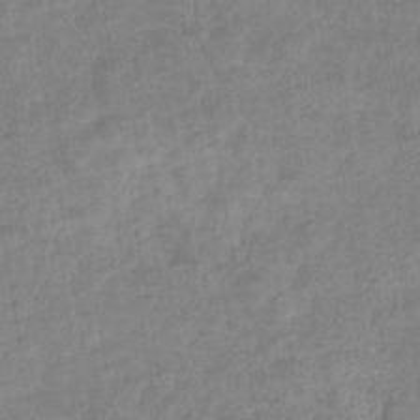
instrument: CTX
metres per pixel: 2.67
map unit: eHb
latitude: -35.0675
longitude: 77.5021
